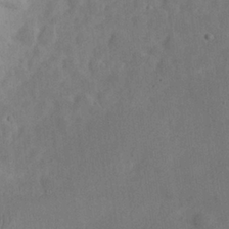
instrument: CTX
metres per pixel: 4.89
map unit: eHh
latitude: 26.0444
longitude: -69.0081
